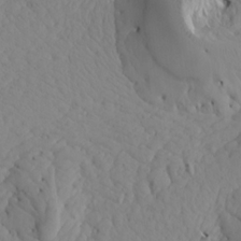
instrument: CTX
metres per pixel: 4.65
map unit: Aa
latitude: 17.1592
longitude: -143.9150
